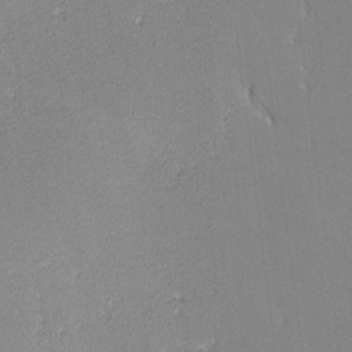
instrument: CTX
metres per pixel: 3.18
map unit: lHvf
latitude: -12.7085
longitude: -102.1955
